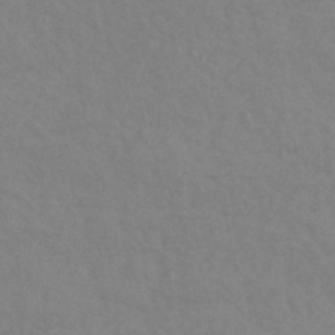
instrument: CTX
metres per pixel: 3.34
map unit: HNhu
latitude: -43.5021
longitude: 90.1039
